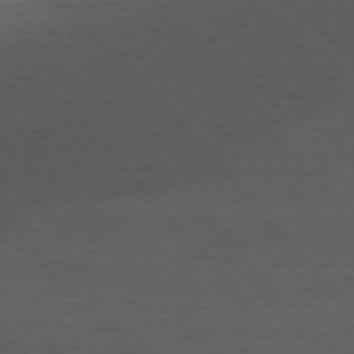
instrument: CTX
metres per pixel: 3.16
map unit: Ap
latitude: -76.8030
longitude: -86.3467
